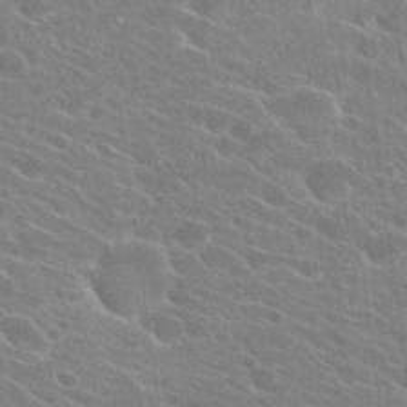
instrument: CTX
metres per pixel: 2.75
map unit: Hto
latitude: 23.9906
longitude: -40.7813
